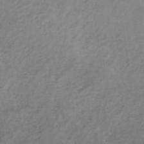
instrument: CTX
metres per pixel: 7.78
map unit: HNb
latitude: -45.5021
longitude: -45.6127
